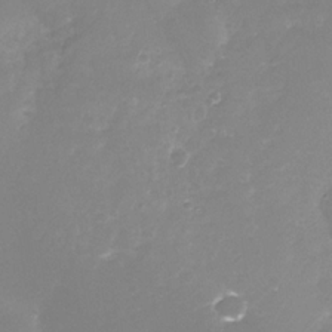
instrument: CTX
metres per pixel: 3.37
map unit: Nhe
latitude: -33.2943
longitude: -87.9906
